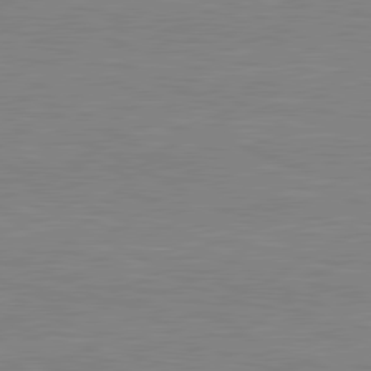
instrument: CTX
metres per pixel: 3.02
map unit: lApd
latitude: 80.7057
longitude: 170.5196
